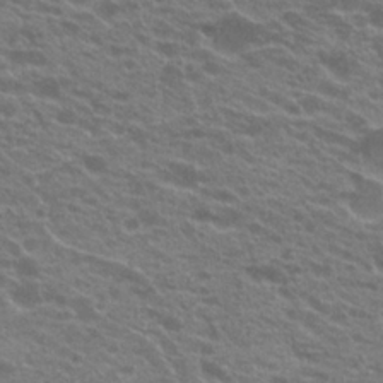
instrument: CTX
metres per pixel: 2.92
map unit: Hto
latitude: 22.7813
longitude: -37.2726
